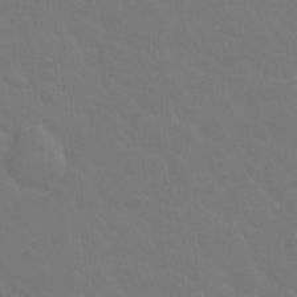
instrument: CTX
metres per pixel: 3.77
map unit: Hto
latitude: -2.5951
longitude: -35.0269
